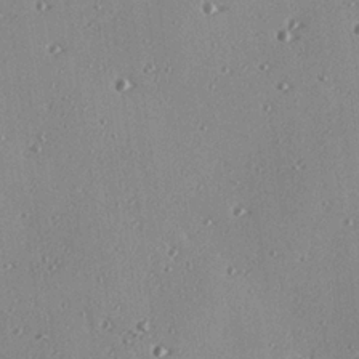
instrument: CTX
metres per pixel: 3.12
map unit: eHh
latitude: 23.7638
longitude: -90.0633
